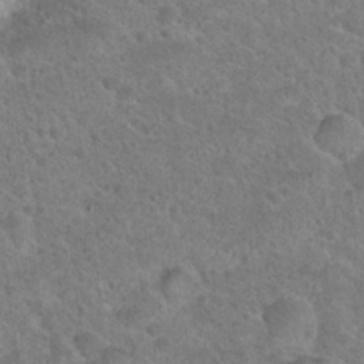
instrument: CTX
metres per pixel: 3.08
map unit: Hto
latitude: 23.9906
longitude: -49.0458
